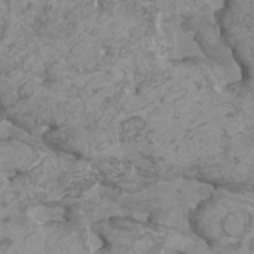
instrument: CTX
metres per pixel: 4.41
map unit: HNhu
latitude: 2.1389
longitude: -1.9528
